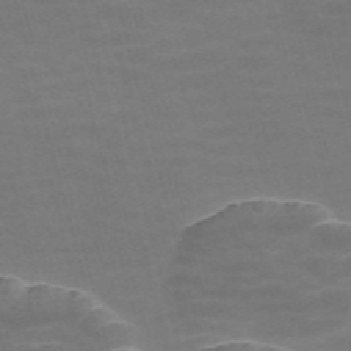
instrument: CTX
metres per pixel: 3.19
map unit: Nve
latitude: -57.7477
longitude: 65.5777
